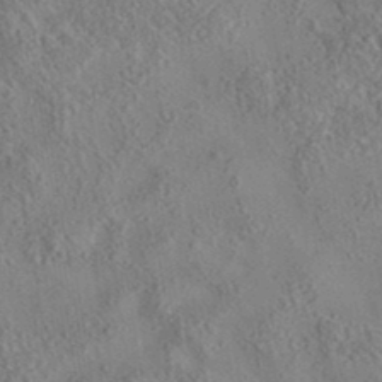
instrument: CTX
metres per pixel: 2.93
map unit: eAb
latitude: 36.0633
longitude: 114.2172
